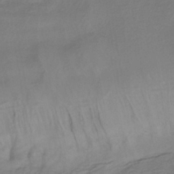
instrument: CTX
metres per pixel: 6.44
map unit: lHb
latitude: -39.8423
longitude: 75.1054
